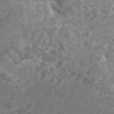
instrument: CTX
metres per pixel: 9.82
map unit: HNhu
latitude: 2.0633
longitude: -0.2333
